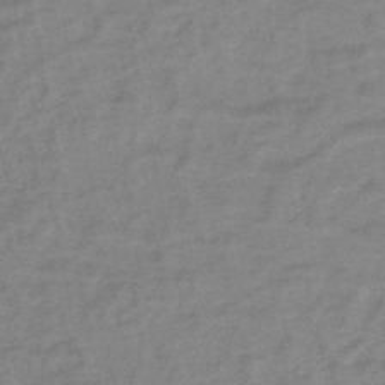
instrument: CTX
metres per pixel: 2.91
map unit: HNb
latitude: -44.8786
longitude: -36.4034
